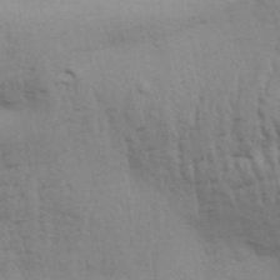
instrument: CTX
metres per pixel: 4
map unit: Aa
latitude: 32.6679
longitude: -135.9150
